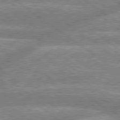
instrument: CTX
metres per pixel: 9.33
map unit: lApd
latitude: 78.9514
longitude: -159.2537
